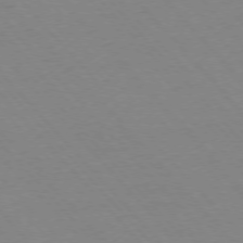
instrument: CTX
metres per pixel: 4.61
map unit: Ap
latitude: -76.3495
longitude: -86.4223
